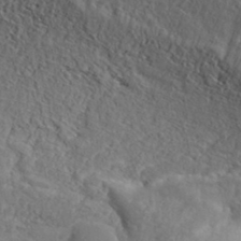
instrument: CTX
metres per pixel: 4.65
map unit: eHh
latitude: 35.3292
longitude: -137.8395
